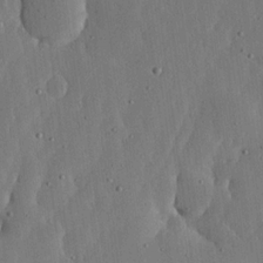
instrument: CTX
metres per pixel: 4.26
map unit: lHvf
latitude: 18.9891
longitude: -114.9702
